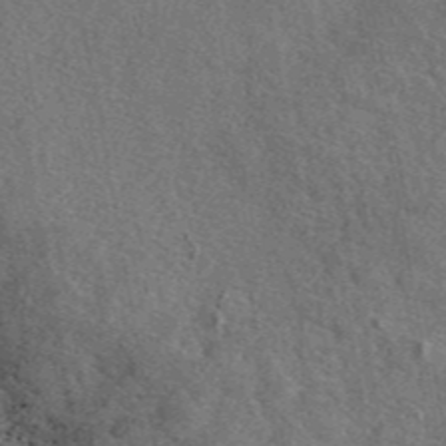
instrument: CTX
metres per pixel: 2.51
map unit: eAb
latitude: 46.2145
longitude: 113.4455
